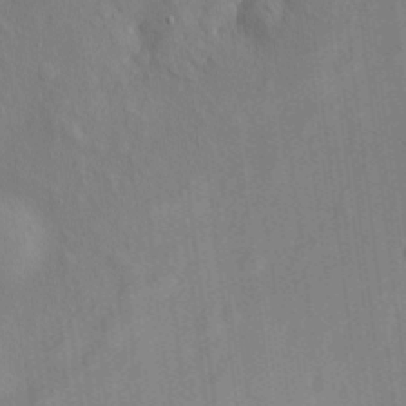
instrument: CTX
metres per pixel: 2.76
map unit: eHh
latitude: 5.1025
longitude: -74.1389
